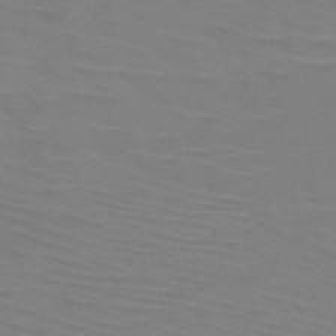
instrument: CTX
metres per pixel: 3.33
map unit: HNb
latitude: -46.0283
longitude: -46.3845
